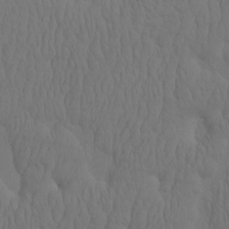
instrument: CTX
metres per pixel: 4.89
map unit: eHh
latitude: -2.1227
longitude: 15.1620
